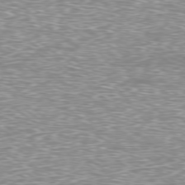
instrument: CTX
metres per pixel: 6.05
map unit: Ap
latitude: -78.8975
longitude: -61.6694
